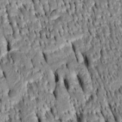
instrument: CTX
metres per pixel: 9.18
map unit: Htu
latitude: -3.8611
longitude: 151.2375
